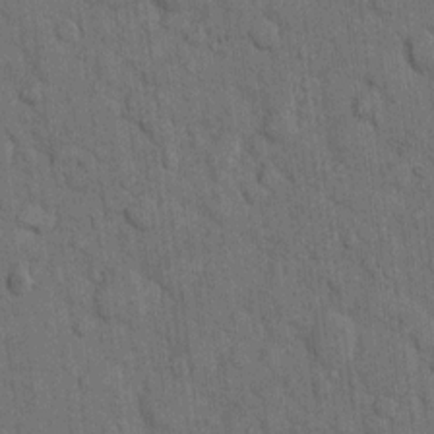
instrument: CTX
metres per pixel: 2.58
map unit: eHh
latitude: 11.8395
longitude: -66.3467
